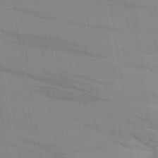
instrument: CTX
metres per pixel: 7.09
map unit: Aa
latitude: 25.8016
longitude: -145.8772
